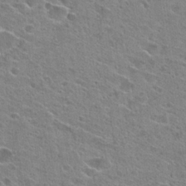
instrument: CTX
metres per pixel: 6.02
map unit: Hto
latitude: 23.7638
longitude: -42.5924
